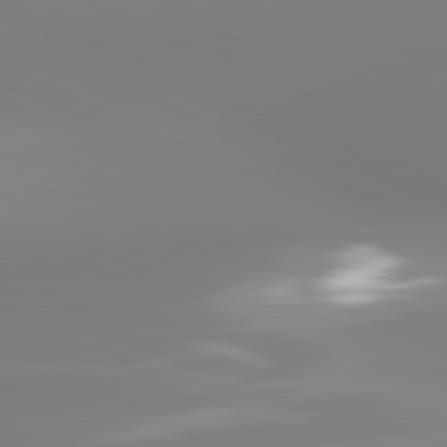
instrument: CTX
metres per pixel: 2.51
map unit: lApd
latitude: 81.6505
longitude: -165.2537
